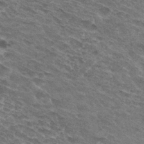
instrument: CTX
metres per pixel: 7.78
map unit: Hto
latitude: 32.1956
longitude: -44.8380
